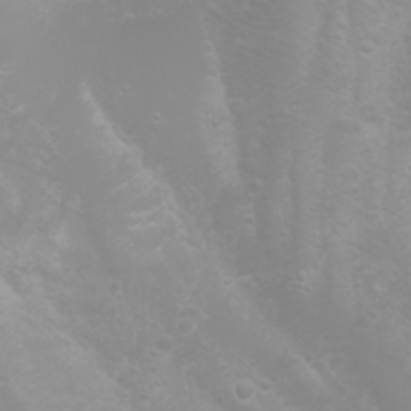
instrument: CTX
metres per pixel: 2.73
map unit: Htu
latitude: -0.2173
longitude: -76.5356
